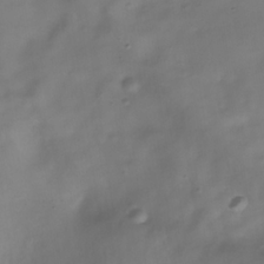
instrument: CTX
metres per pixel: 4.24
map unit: Hve
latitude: -31.4265
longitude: 94.1039
